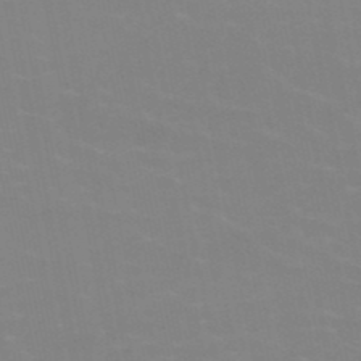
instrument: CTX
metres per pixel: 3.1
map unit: HNb
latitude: -49.4266
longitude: -47.7828
